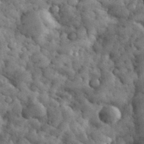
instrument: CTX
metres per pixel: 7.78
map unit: eHh
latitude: 33.0458
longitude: -68.1389
